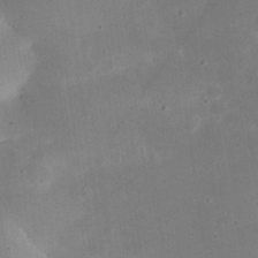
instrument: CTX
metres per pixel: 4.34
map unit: eHh
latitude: 25.2725
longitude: -67.9339
